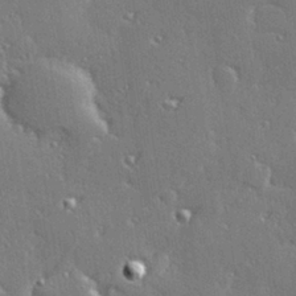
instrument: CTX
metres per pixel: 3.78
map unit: Hve
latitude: 28.0822
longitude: -92.1577
